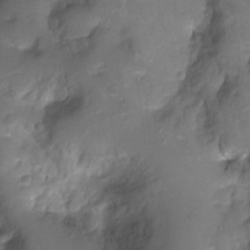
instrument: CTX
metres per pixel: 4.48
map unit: Nhu
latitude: -7.5210
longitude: -40.4412
